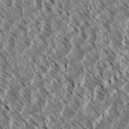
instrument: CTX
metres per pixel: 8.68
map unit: eHh
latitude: 34.7624
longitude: -139.5560
